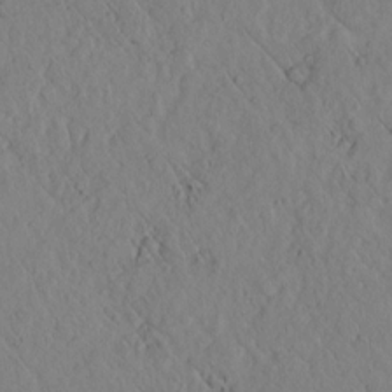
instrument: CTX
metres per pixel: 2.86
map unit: lAvf
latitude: 6.3656
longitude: 159.4076
